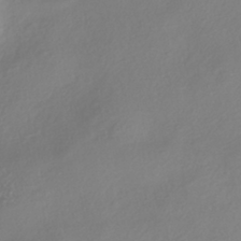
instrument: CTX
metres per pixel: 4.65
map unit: HNhu
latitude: -40.8219
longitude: 106.6330
